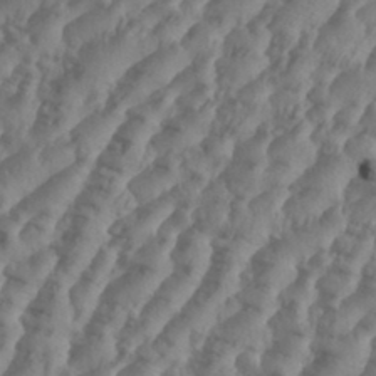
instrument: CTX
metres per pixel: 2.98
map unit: Aa
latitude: 34.5923
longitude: -136.5546
